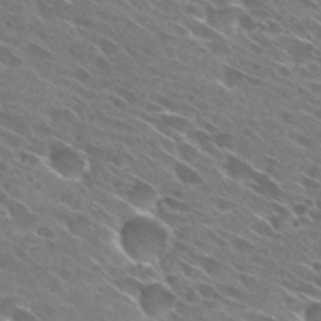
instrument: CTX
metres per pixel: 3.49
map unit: Hto
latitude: 28.8569
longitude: -43.7450
